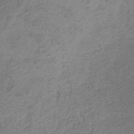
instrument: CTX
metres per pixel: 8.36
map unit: HNb
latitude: -32.0094
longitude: 58.9919
